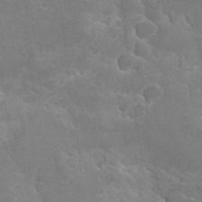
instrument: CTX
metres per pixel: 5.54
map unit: Hto
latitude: 27.0836
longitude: -40.1955
